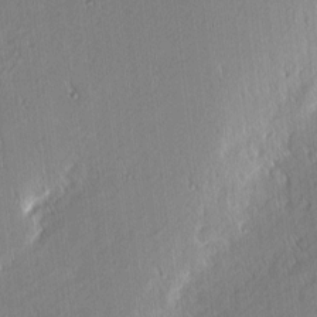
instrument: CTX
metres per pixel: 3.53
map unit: Nhu
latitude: 1.7260
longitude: -78.1011
